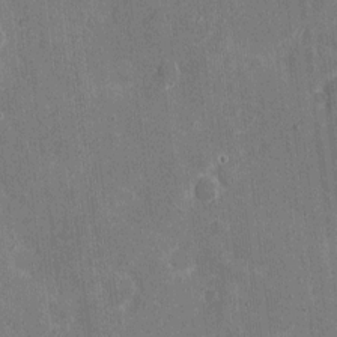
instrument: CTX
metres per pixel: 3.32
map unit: eHh
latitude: 6.1389
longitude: -67.6882
